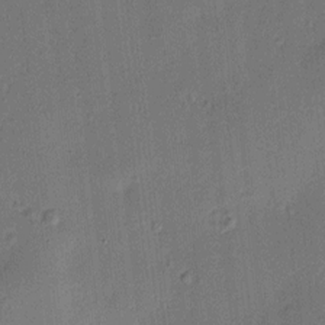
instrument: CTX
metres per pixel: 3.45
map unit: HNhu
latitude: 5.8583
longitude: 15.4833
